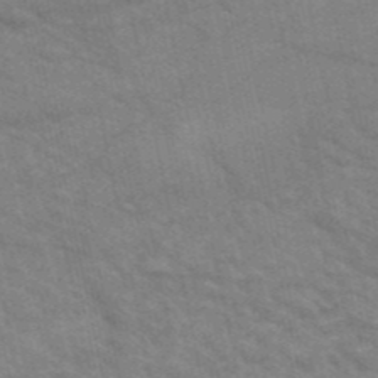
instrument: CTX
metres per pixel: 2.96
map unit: HNb
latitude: -52.8597
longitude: -44.1578
